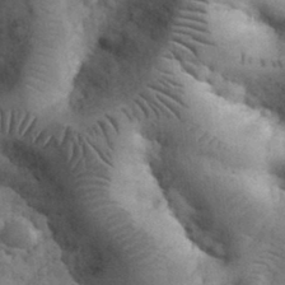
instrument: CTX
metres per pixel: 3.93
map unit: eHh
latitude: 33.2348
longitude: -68.1389
